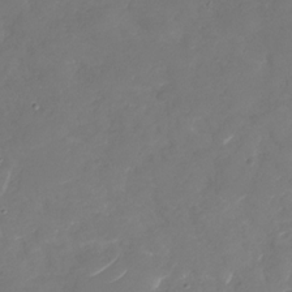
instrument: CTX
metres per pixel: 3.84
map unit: Nhu
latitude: -29.6155
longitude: -70.8758
